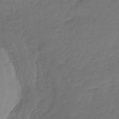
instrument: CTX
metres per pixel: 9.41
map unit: lHb
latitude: -39.8234
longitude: 68.1983
